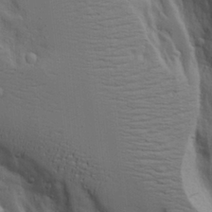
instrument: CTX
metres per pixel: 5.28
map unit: Aa
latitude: 18.9136
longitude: -126.3467
